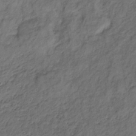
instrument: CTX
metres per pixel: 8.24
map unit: lHb
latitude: -33.2754
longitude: 65.6155
